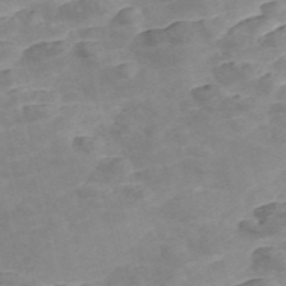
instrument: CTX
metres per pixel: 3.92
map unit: Nve
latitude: -56.9730
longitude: 51.0108
